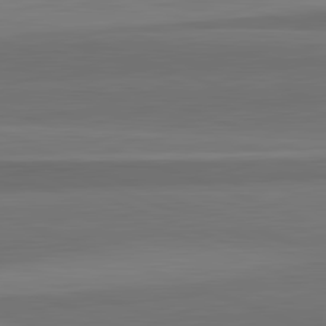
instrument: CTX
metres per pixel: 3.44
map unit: lApd
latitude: 82.7435
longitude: 177.5966
